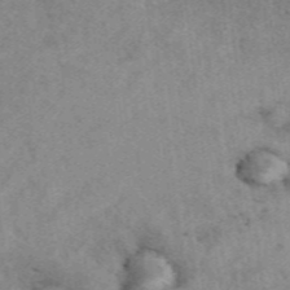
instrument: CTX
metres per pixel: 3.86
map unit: eAb
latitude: 40.5923
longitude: 109.5777
